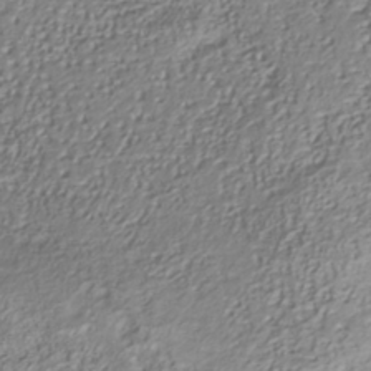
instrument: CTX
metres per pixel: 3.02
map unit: Nhu
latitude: -41.2565
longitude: -85.6127
